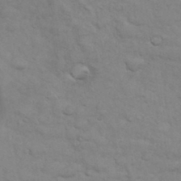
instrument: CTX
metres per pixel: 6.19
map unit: eHh
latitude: 35.7071
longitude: -62.5168
